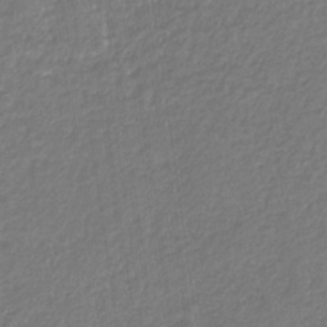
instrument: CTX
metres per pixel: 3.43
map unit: eHb
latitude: -31.3132
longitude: 67.1998
